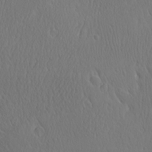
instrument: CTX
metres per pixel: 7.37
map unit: Ave
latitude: 21.3104
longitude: -136.8380
